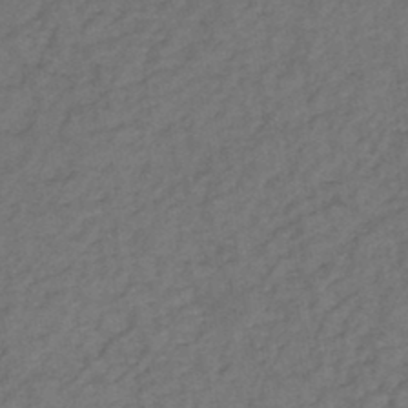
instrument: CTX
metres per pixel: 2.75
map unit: HNb
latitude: -44.0850
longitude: -38.3467
